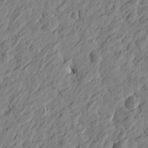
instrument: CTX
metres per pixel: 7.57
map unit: Htu
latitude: -3.0486
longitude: -179.3104
